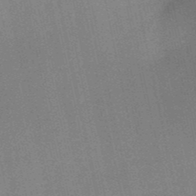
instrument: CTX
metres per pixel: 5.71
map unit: HNb
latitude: -52.1983
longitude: -46.5735
